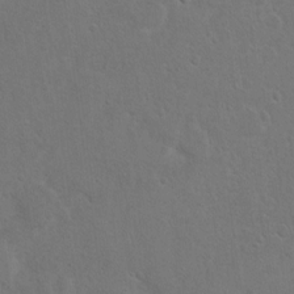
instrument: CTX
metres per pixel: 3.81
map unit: Hto
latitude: 10.3090
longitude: -35.7827
